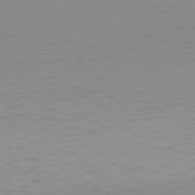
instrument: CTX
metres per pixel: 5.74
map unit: Hpe
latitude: 78.2901
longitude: -138.7435
